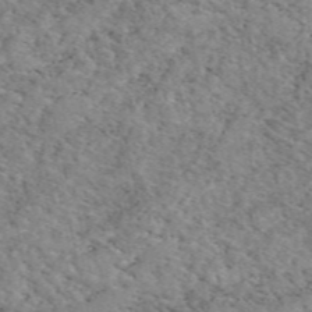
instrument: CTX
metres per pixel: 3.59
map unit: eAb
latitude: 49.9150
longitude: 113.1053
